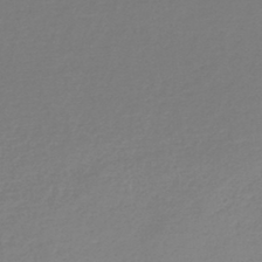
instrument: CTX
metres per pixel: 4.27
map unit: HNb
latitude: -44.4818
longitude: -42.1200
